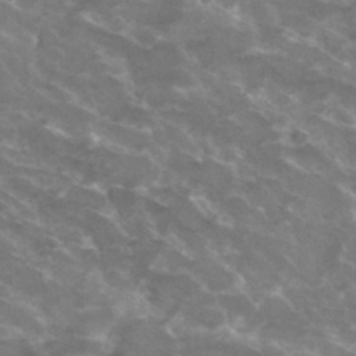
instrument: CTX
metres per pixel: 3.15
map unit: Hto
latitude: 33.1025
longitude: -43.8017
